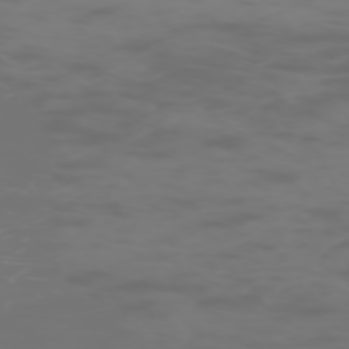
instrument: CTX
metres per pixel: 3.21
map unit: Hpe
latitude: -73.4265
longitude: 5.0297
